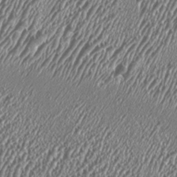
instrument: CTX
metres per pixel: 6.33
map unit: HNhu
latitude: 1.4237
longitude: 0.4440
